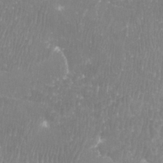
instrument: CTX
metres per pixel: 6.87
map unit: Htu
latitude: -8.8408
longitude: -76.1200
